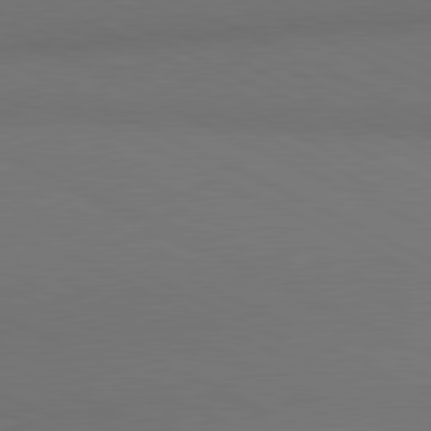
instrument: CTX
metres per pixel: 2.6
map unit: lApd
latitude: 80.9325
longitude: 137.9556
